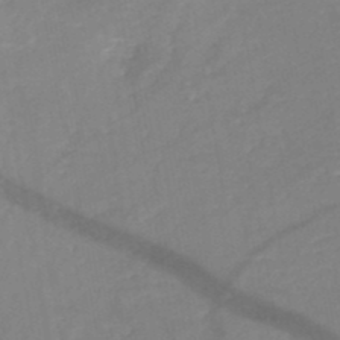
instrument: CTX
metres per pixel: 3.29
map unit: HNb
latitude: -49.2943
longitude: -44.7624
